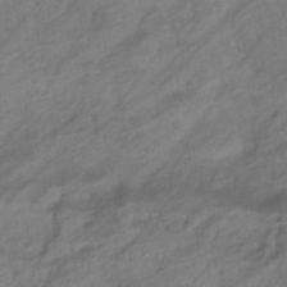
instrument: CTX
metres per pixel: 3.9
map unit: eHb
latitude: -43.4076
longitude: 85.3887
